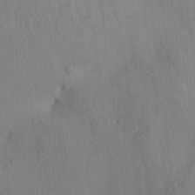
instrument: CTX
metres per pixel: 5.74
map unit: Aa
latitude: 25.5938
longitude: -143.3293
